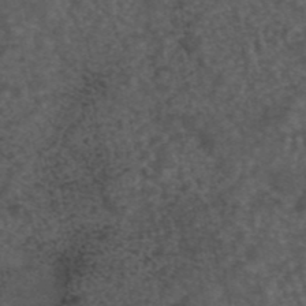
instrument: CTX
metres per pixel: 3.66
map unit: eAb
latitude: 43.8394
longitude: 106.7086
